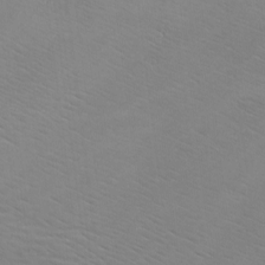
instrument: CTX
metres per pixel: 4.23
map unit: lAa
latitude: -10.9731
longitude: -125.4804
